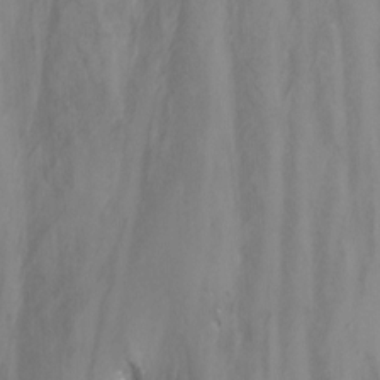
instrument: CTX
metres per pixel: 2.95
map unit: Nhu
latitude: -13.6722
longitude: -71.8772
